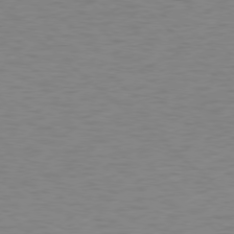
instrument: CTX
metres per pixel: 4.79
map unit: Ap
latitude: -78.1983
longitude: -68.2523
